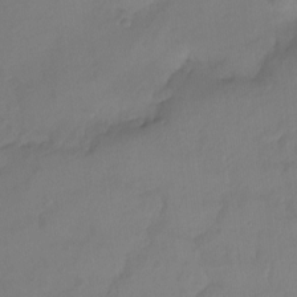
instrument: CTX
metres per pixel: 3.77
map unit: Ht
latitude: -14.5763
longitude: -52.4223
